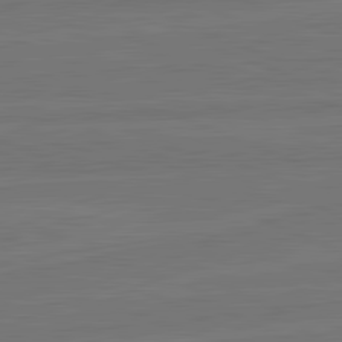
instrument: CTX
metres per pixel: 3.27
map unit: lApd
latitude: 82.2144
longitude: -178.5357
